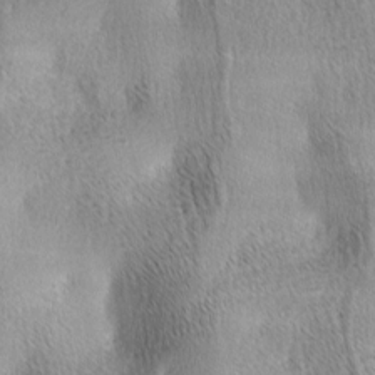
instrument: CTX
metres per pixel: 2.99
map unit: lAa
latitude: -4.6707
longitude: -121.4616
